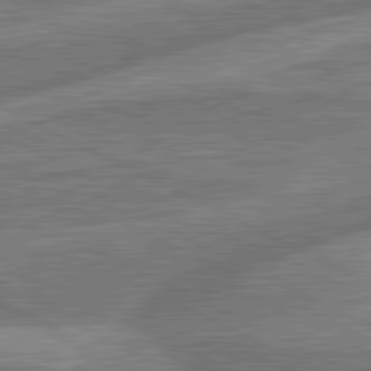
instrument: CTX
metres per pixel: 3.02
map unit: lApd
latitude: 81.4048
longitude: -166.5168
